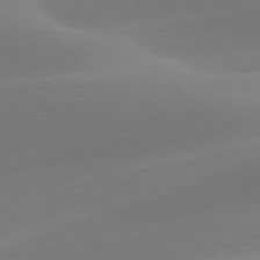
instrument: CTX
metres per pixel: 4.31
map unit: lApd
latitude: 78.5924
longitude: -51.4615
